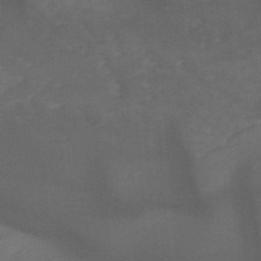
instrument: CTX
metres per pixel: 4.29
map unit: eHb
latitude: -47.9745
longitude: 89.3320
